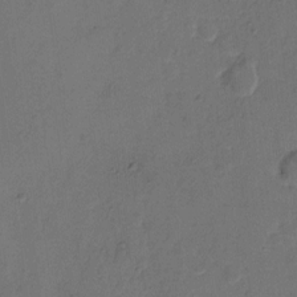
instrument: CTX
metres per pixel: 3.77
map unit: Hto
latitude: 6.8569
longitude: -61.9528
